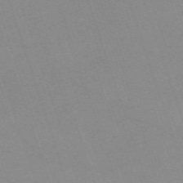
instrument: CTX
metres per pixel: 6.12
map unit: eHh
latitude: -64.6330
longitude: 52.6707
